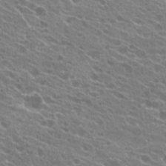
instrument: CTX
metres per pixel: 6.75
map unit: Hto
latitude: 22.8947
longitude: -38.6301
